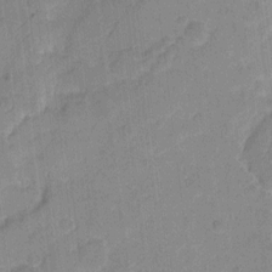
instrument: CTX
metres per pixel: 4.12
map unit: eHh
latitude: 9.8206
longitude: -65.7261
